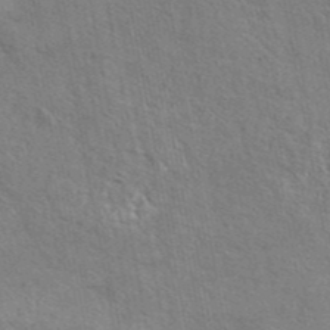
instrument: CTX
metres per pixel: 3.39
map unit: eAb
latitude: 43.0270
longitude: 113.5966
